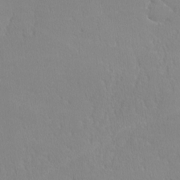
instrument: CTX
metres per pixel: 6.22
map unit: lHvf
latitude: -12.0850
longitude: -99.9150
